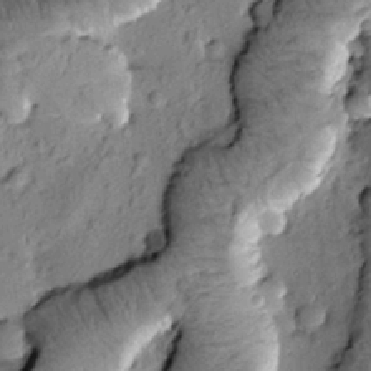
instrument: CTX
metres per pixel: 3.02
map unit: Htu
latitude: -1.6722
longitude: 173.4076
